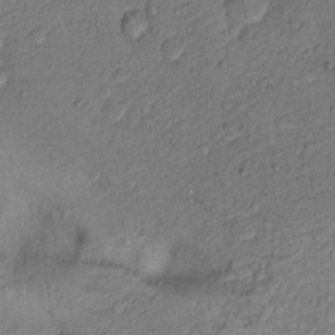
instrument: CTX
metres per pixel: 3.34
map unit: Hto
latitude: 13.8772
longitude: -29.7827
